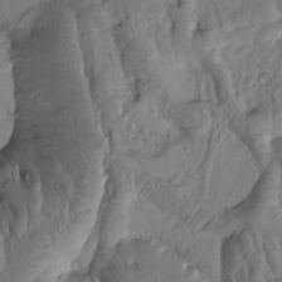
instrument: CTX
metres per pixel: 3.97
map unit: Htu
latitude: 2.1200
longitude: 179.7855
